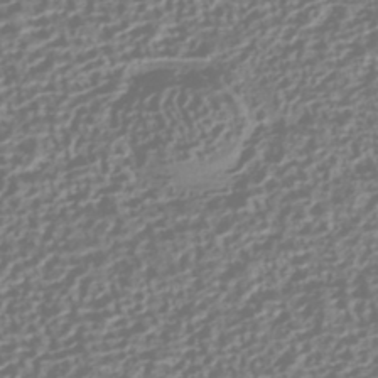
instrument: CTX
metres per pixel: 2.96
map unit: HNhu
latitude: -42.6329
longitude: 106.7652
